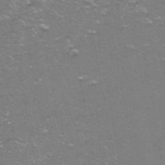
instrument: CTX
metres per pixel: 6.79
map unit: ANa
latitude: -40.3495
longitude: 103.2943
